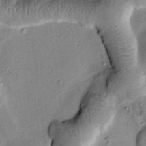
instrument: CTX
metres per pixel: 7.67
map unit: Htu
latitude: -1.3510
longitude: 173.3698
